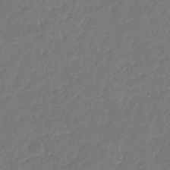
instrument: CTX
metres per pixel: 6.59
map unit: eHb
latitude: -31.1242
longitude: 73.2943
